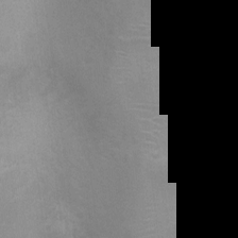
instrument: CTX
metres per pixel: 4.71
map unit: Ht
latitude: 2.8380
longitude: -25.5371
